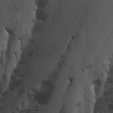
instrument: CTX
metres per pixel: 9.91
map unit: Ave
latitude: 0.2144
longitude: -113.0080
